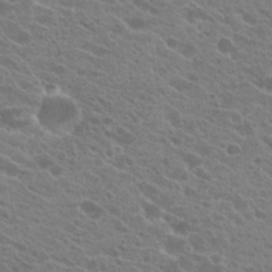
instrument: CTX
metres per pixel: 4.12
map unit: Hto
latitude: 22.6490
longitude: -38.9891
